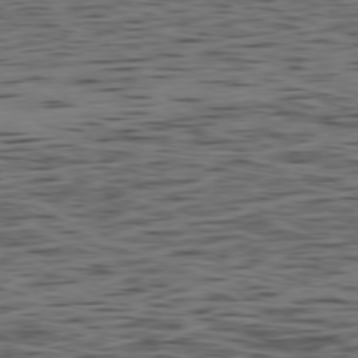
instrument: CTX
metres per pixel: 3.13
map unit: Ap
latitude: -79.2565
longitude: -63.1970
